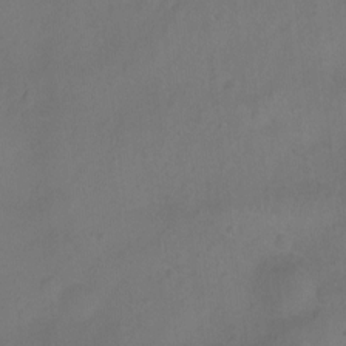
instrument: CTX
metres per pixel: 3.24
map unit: Ht
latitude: -8.7274
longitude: -21.7072
